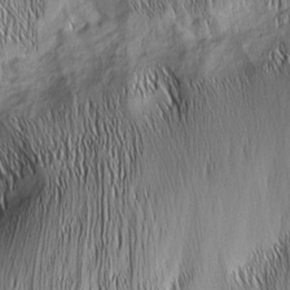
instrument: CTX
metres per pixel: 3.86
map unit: Nhu
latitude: -5.6344
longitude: -152.1011
